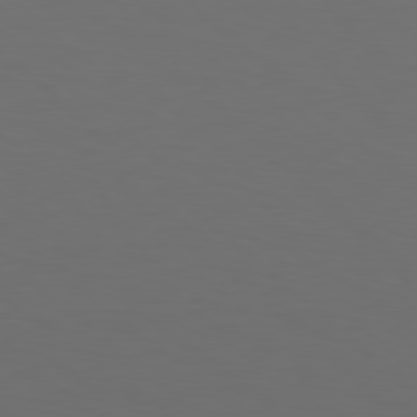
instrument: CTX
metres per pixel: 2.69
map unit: Hpe
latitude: 78.5735
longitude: -175.8772
